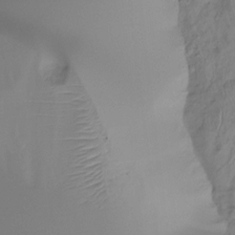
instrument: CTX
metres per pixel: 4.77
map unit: Ht
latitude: -16.0661
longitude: -44.3656
